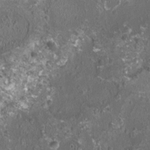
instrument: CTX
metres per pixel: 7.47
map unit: HNhu
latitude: 0.6490
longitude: 1.0298
